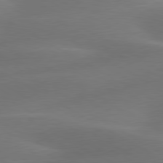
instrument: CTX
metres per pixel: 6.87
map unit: lApd
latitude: 79.8395
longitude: -89.2537
